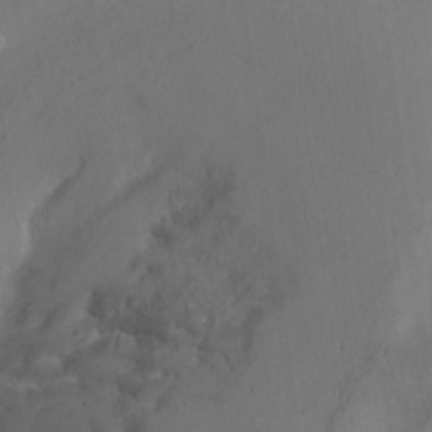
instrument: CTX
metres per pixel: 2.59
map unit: Nhu
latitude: -10.7841
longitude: -36.6302
